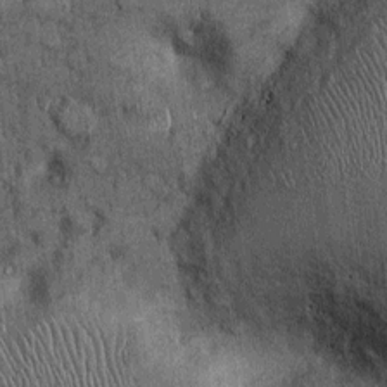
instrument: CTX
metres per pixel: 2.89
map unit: Ht
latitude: -0.2362
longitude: -13.3104
